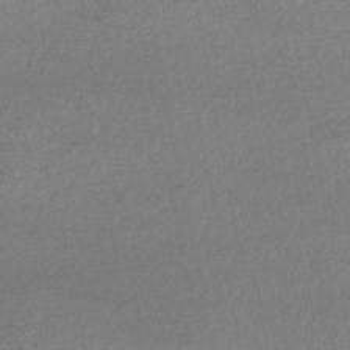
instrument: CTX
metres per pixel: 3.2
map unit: HNhu
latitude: -48.2929
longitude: 98.4062
